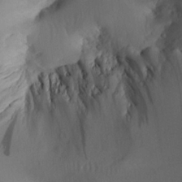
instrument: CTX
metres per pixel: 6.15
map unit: Aa
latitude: 25.8583
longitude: -133.4804
